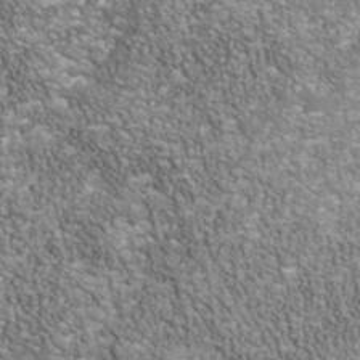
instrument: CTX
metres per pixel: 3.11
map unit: Nhu
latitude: -40.5007
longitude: -84.9136
